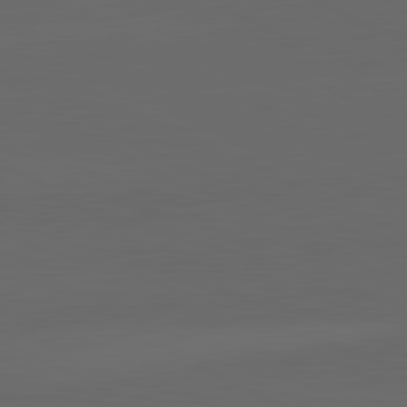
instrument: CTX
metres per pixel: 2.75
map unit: lApd
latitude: 82.0822
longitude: 129.4832
